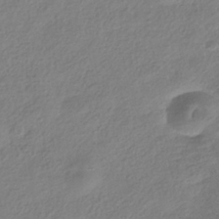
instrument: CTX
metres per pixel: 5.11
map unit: HNhu
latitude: -40.2739
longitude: 102.2173
